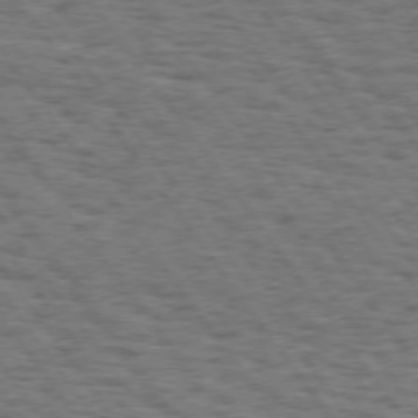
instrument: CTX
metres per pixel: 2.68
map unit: Hpe
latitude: 74.6113
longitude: -134.7624
